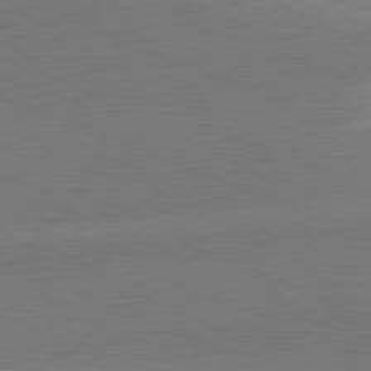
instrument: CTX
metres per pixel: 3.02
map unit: lApd
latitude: 82.1955
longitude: 138.1984
